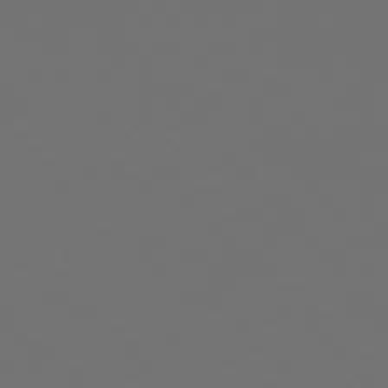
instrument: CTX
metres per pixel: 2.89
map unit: Ap
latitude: -76.4440
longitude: -62.6680
